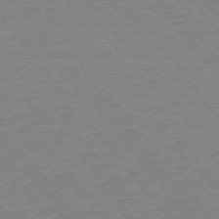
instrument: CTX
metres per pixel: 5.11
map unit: Ap
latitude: -75.7478
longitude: -81.8961
